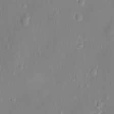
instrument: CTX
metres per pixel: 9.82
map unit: Nhu
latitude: -13.0109
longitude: -38.9514
